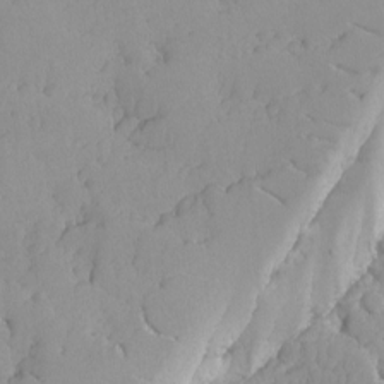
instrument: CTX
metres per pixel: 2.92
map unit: Ave
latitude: -9.0864
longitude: -116.8002
